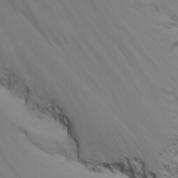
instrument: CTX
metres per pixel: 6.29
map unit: Nhu
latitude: -7.4265
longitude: -69.5560
